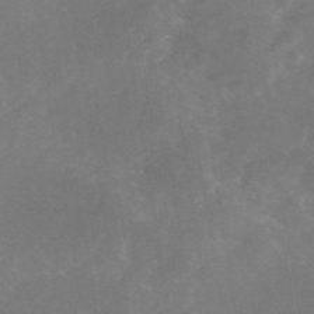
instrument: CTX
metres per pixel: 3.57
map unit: eAb
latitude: 46.4223
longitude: 126.6329
